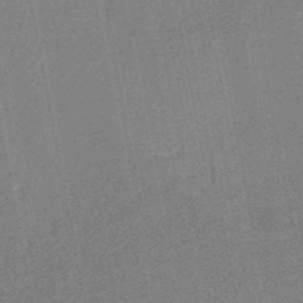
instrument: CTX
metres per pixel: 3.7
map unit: HNhu
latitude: -46.8219
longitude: 99.8233
